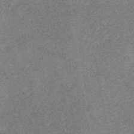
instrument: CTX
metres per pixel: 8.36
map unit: eHb
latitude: -38.0850
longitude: 77.2943
